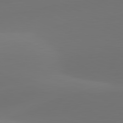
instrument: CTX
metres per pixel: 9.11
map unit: lApd
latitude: 81.9150
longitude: 128.9920
